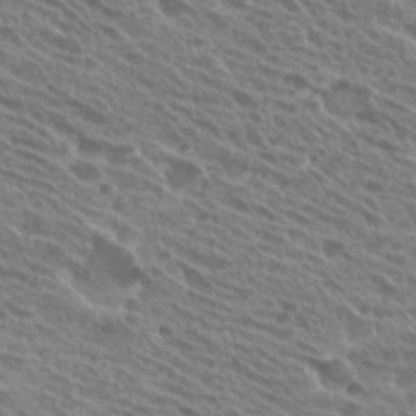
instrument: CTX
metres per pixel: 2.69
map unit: Hto
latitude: 25.5938
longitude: -40.5734
